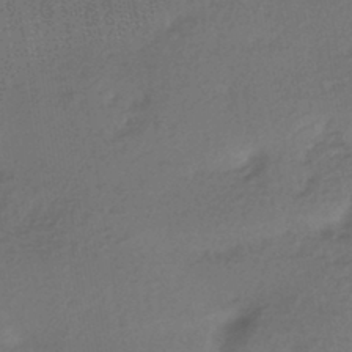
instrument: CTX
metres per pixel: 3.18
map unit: HNhu
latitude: -42.8408
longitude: 96.2173
